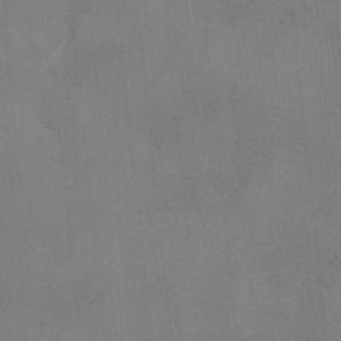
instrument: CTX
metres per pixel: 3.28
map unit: Ave
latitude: 2.3089
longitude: -112.8191
